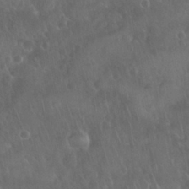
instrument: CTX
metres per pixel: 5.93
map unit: Nhu
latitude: 28.3467
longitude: -65.1970
